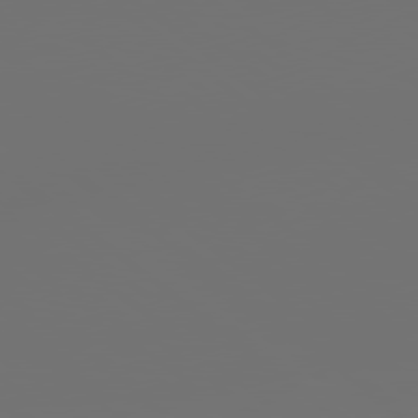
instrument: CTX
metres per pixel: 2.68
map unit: Hpe
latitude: 78.9325
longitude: 177.2565
